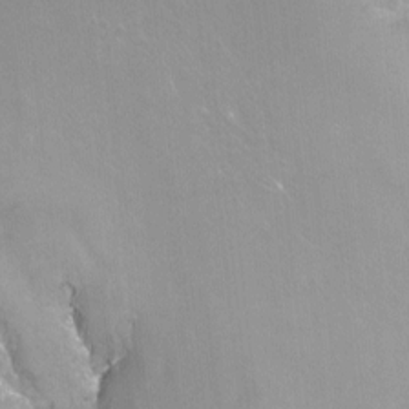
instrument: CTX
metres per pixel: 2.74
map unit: Nhu
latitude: -12.7463
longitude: -66.3467
